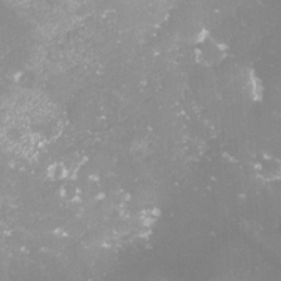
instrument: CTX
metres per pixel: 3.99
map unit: Nve
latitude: -18.2550
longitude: -59.1781
